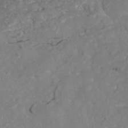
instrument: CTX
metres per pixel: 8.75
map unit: Nhe
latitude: -37.8989
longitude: -117.8583
